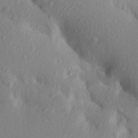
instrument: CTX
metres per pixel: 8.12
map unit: Aa
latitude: 24.5734
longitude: -150.5734
